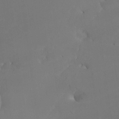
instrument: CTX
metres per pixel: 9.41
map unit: Nhe
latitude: -26.7085
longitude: -109.4426
